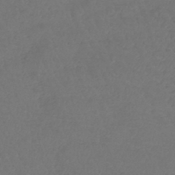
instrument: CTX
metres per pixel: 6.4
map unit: lHb
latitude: -43.6532
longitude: 74.6519
